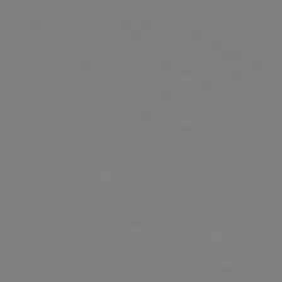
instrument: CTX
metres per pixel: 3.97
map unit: Hpe
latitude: 78.8002
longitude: -165.8961
